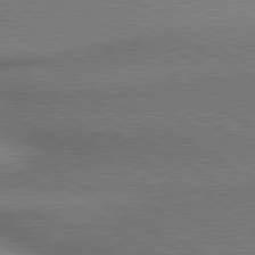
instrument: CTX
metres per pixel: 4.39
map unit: lApd
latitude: 80.4034
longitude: 164.1417
